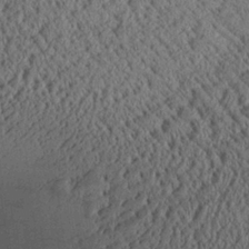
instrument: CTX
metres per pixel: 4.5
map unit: Aa
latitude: 25.4048
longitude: -134.7057
